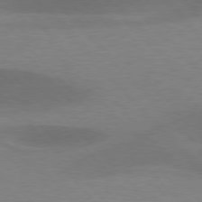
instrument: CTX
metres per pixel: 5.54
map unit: lApd
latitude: 77.1970
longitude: -58.8569
